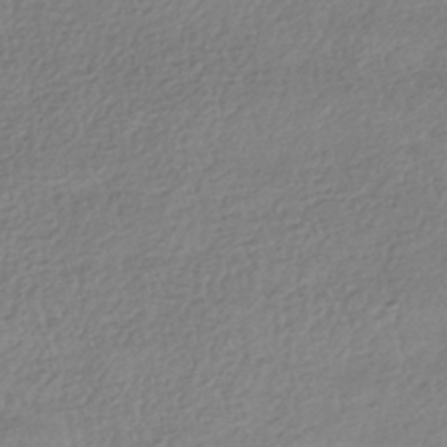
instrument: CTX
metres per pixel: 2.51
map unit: HNhu
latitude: -42.1983
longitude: 97.8234
